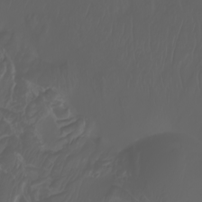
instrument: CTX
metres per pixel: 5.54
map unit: Nhu
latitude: -7.4265
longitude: -84.3467
